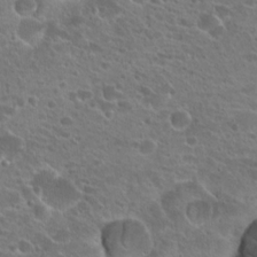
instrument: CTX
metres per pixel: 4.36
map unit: Hto
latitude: 21.3293
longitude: -41.0647
